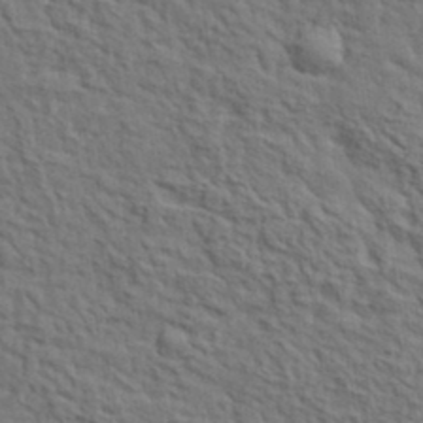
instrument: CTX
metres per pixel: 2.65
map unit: lHvf
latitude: 35.8961
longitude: -85.9528
